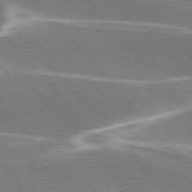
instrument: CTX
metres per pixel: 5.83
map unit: lApd
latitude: 76.2144
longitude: -63.4049
